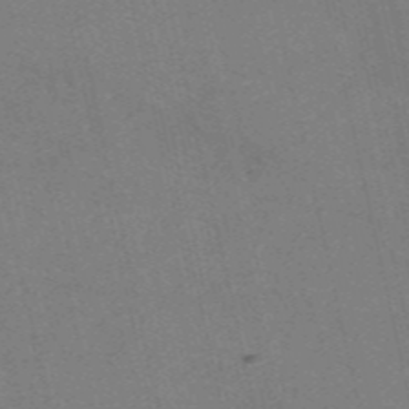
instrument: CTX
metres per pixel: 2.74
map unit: HNb
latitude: -55.2187
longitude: -38.5735
